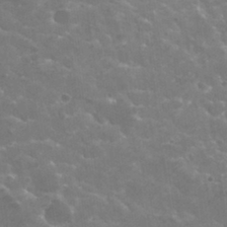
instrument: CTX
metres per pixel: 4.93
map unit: Hto
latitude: 30.2334
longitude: -43.7828
